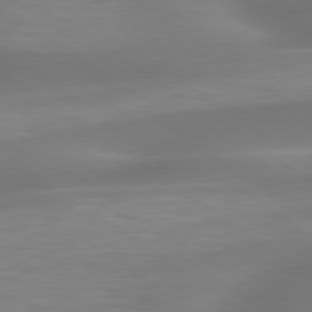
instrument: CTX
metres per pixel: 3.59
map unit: lApd
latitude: 79.5560
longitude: -91.7639
